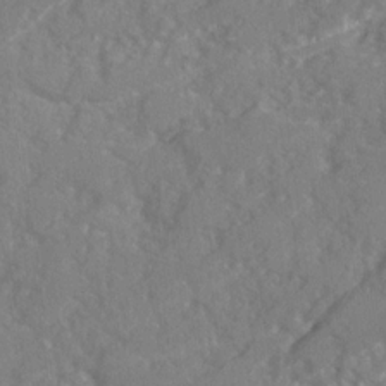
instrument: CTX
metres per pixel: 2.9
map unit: Ave
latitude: 19.9717
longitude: -130.4790
